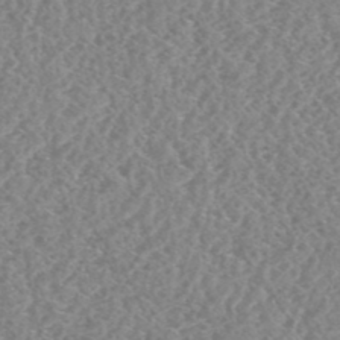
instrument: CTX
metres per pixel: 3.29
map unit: HNhu
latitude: -48.6897
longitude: 29.8422
